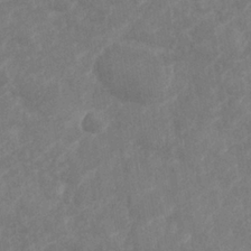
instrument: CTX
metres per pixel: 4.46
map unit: Nhe
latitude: -36.0094
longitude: -177.7071
